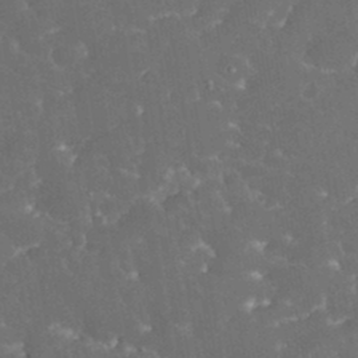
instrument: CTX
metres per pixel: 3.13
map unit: eHh
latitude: 33.7072
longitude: -63.7261
